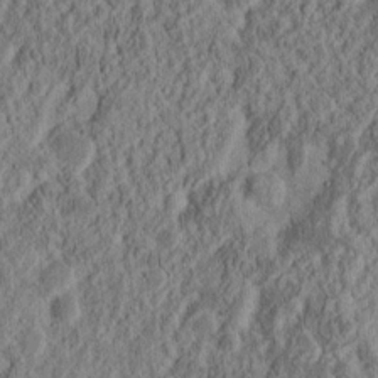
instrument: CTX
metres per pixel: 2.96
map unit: Nhu
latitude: 14.6869
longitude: -74.0633
